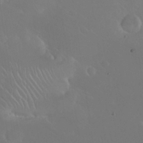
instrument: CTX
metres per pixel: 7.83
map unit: Nhu
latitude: 30.5168
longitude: -58.3845
